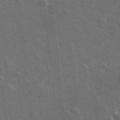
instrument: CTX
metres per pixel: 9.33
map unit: lHvf
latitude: 35.5938
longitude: -90.4979
